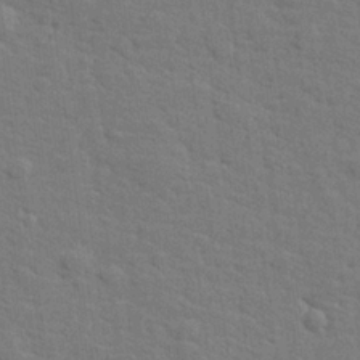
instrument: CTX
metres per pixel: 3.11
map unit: lHvf
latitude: 25.3859
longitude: 142.3117
